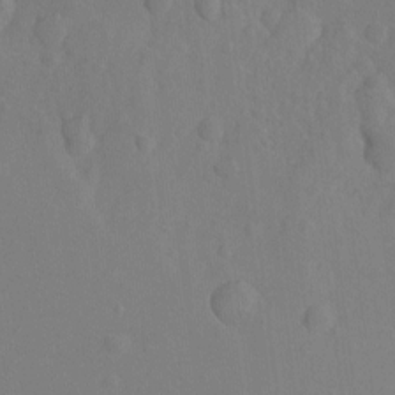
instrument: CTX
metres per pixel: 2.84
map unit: Hto
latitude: -7.9556
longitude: -41.0080
